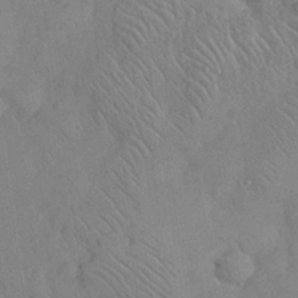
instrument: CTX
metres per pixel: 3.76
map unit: eHh
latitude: 30.3090
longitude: -70.3845
